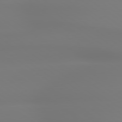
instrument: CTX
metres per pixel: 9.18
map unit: lApd
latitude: 79.1970
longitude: -136.7247
